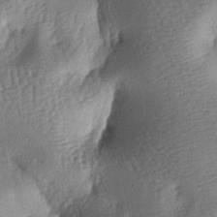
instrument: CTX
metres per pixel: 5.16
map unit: lAa
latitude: -7.9556
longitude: -127.9339
